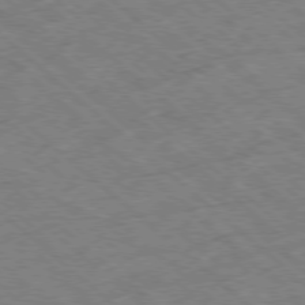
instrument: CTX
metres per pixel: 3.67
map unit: Ap
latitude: -78.5573
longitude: -49.5371
